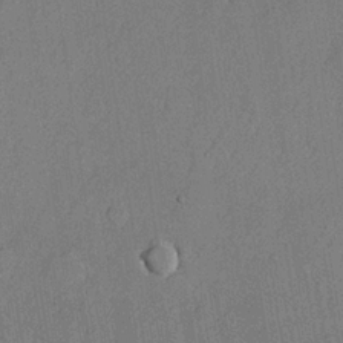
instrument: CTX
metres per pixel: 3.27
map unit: lHvf
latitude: 21.4616
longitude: 144.7085
